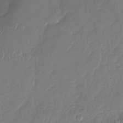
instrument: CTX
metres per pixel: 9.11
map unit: Nhu
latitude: -28.7463
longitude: -62.0255
